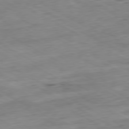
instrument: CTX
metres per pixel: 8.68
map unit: Ap
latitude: -80.4251
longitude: -83.6504
